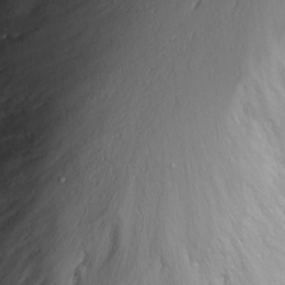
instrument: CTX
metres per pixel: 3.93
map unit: Nhu
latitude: -8.4251
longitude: -85.6505
